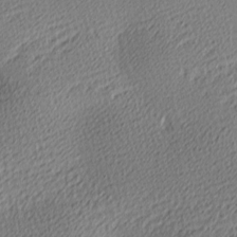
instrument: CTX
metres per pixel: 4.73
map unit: lAa
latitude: -10.5385
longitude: -125.8016
